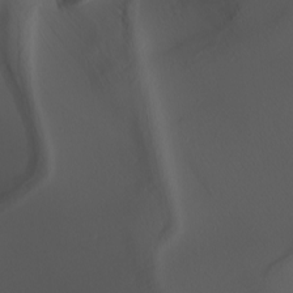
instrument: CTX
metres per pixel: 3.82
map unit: Nhu
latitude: -5.4076
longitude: -95.1781
